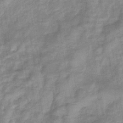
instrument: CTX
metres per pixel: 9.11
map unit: eHb
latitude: -35.4076
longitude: 74.5196
